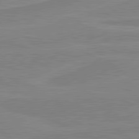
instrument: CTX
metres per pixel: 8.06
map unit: lApd
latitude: 81.0836
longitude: 169.3698
